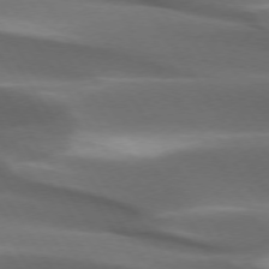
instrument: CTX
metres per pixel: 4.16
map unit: lApd
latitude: 73.5560
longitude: -52.1578
